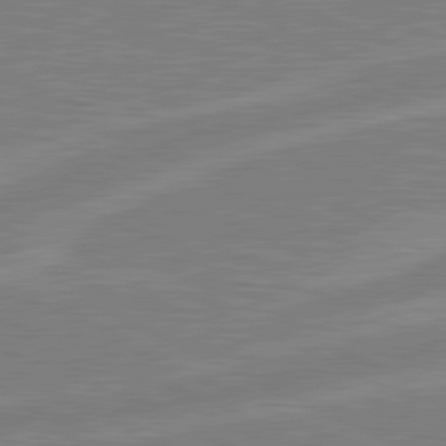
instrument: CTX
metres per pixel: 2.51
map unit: lApd
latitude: 80.9514
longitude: -170.0822
